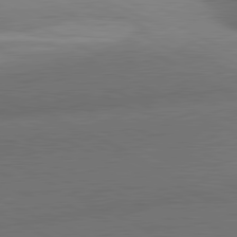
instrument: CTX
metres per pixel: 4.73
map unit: lApd
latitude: 81.3859
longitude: 135.6155
